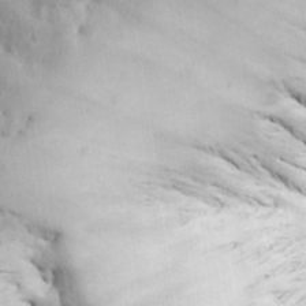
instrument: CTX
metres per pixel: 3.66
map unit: Nhu
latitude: 27.7261
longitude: -72.1767
